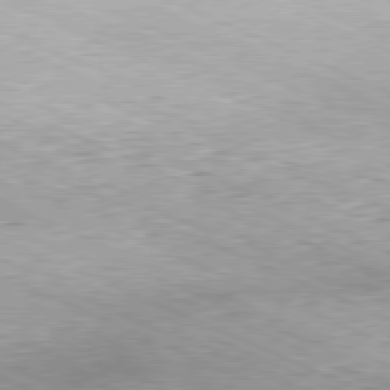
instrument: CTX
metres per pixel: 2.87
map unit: Hpe
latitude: -81.4833
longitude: 12.0094
